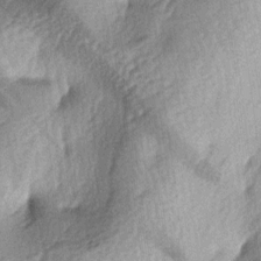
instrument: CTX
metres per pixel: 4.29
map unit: lAa
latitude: -4.3117
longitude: -124.8569
